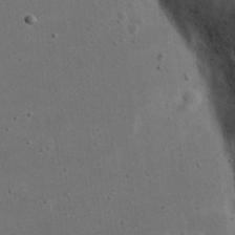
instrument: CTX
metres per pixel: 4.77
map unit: eHh
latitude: 23.5749
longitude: -69.8206
